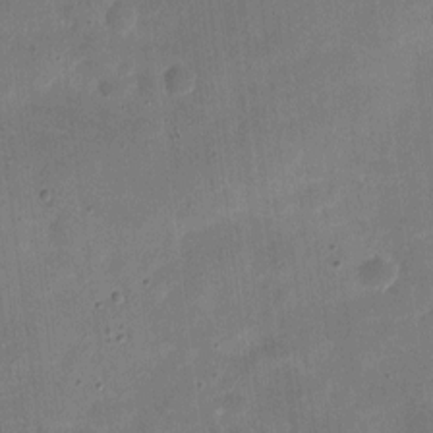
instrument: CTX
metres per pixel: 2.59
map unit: eHh
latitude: 4.7624
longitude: -66.6112
